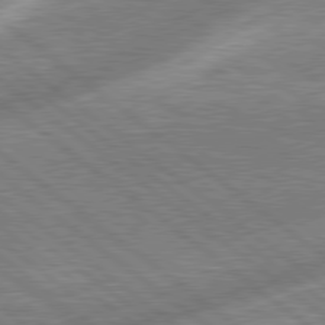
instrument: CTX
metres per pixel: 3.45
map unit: lApd
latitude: 79.1026
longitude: -170.4790
